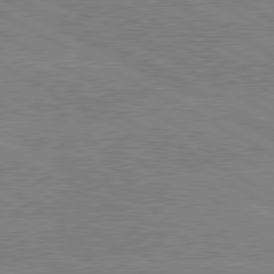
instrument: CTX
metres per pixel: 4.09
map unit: lApd
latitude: 80.4223
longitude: -127.5182
